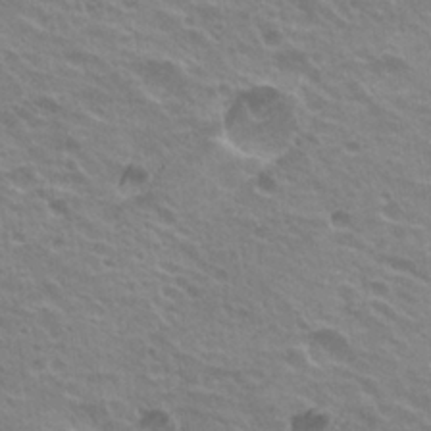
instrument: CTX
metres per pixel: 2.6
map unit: Hto
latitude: 23.4993
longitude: -31.4427
